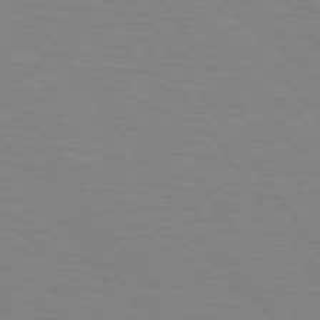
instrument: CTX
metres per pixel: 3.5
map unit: lApd
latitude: 74.4601
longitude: -79.3293
